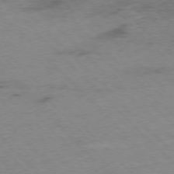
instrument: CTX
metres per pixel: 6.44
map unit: Ap
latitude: -77.8800
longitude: -61.4993
